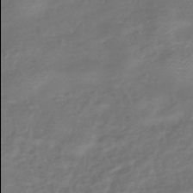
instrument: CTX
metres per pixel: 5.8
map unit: eHb
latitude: -43.4076
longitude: 82.0094
